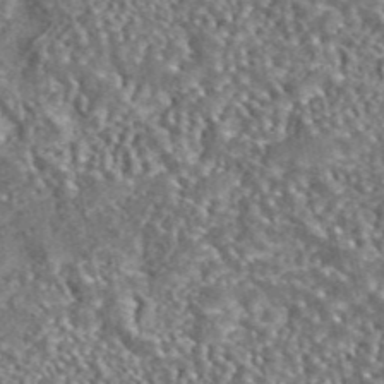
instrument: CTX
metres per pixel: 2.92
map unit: eAb
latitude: 42.9136
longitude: 105.4076
